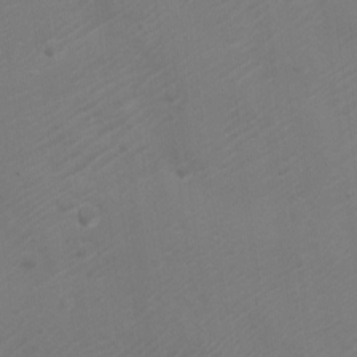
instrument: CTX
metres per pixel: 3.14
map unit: Nve
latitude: -20.5573
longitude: 106.5574
